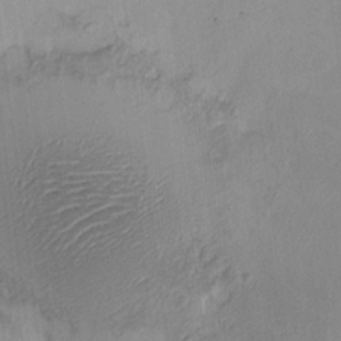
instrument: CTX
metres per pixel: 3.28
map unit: HNhu
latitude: 8.2334
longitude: 9.6911
